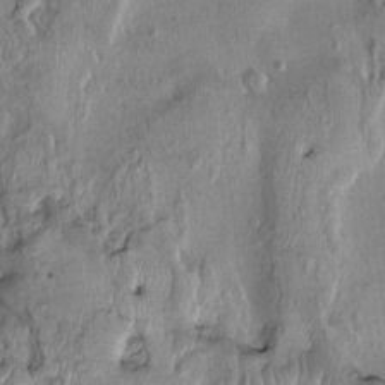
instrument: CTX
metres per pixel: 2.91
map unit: HNhu
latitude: 3.5182
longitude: -5.4426
